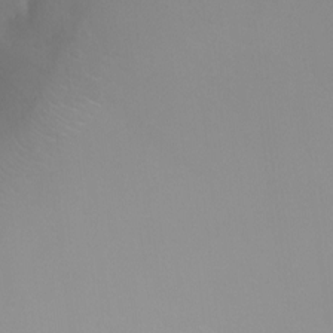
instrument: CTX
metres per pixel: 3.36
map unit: Ht
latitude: -4.3684
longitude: -27.3860
